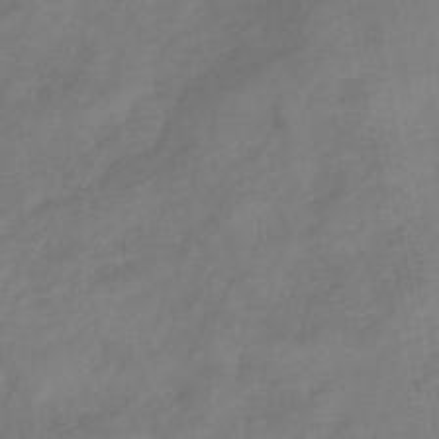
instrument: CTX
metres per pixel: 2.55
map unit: eHb
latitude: -38.3495
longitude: 76.8408
